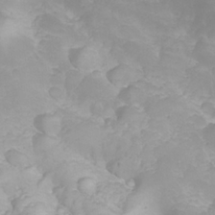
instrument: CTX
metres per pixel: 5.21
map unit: eHh
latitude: 25.5371
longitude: -63.7261
